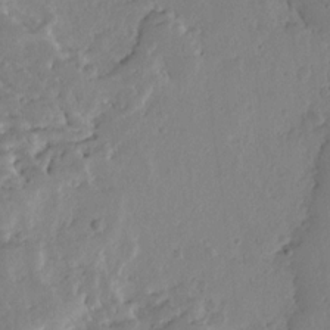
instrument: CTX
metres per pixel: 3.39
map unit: Ave
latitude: 12.8380
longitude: -136.0633
